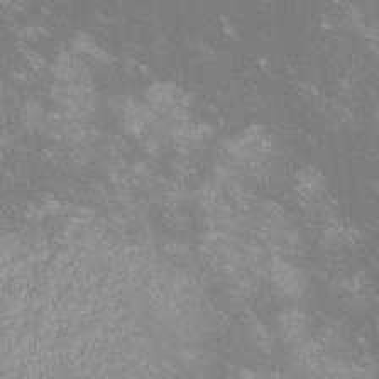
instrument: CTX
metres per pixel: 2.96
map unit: lHvf
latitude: -14.4251
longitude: -102.6679
